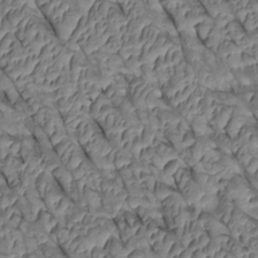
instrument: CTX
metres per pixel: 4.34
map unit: Htu
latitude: 1.0269
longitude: 147.9178
